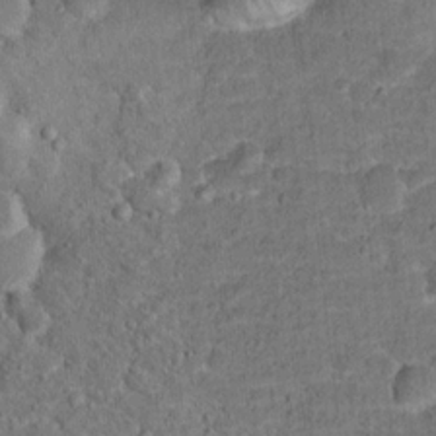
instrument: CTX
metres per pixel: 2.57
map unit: Hto
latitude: 15.7828
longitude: -38.9325
